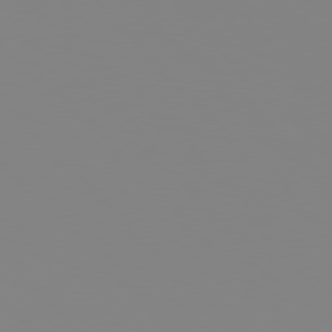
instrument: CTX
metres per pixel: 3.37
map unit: Hpe
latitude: 77.3481
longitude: -161.3670
